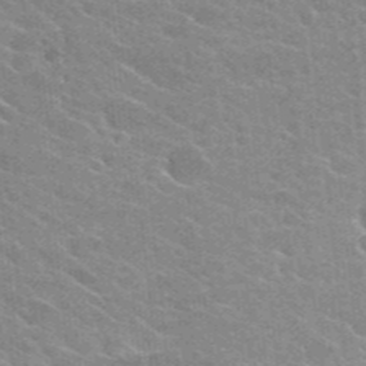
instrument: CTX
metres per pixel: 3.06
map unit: Hto
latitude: 25.5938
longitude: -36.8191
